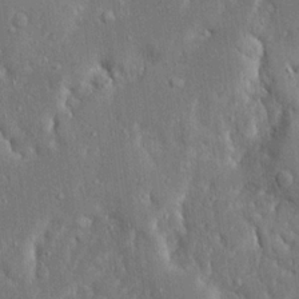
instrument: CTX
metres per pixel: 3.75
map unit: Ave
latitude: 17.8017
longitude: -140.7813
